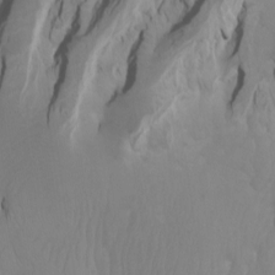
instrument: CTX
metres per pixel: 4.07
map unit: Htu
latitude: -7.4643
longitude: -65.7072
